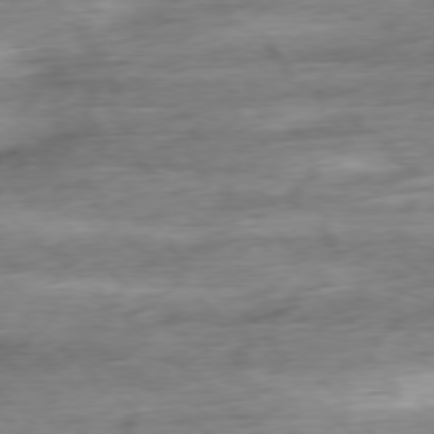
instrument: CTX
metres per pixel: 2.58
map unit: Ap
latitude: -78.1228
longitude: -71.6694
